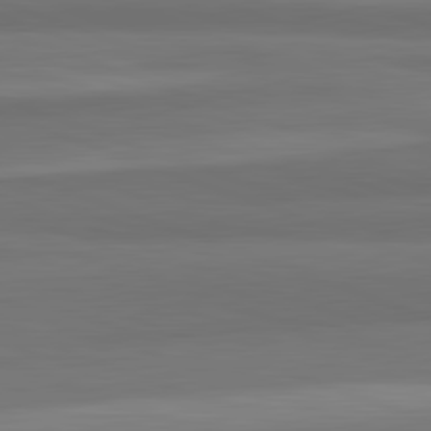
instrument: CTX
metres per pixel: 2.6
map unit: lApd
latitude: 82.4223
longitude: 176.0283
